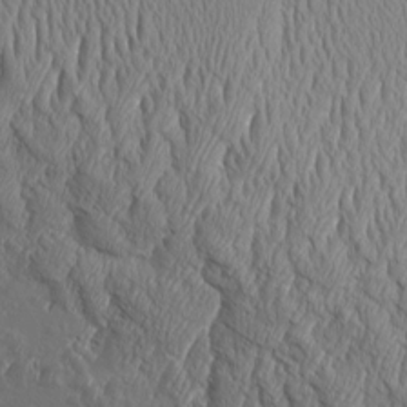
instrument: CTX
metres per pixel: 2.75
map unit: Aa
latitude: 9.2537
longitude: -129.2915
